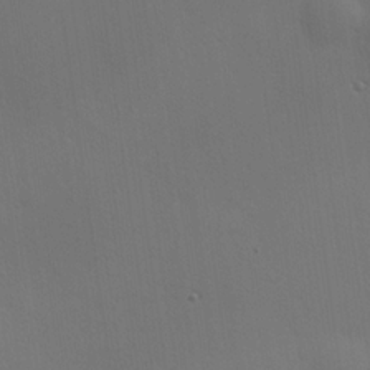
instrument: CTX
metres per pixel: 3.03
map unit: Hve
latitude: 19.2159
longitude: 150.5385
